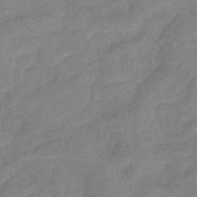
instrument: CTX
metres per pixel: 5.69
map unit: eHb
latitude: -41.5966
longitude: 84.2361
